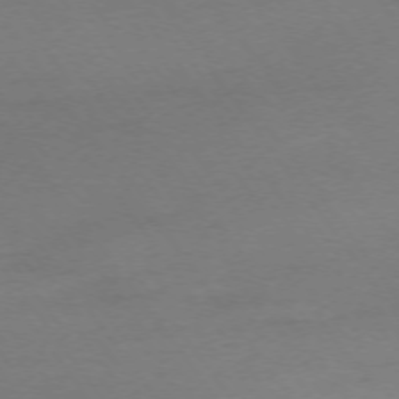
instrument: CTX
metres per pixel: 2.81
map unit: Ap
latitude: -74.5196
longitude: -73.1970
